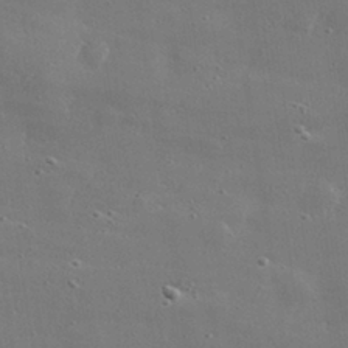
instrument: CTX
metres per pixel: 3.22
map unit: lHvf
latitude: 31.0081
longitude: -89.3671
